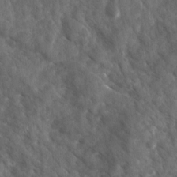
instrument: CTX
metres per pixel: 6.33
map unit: Ave
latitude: 17.2915
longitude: -131.4805
